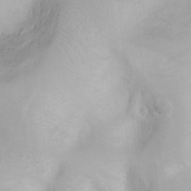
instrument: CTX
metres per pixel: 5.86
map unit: Ht
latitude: 3.8394
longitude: -22.3089
